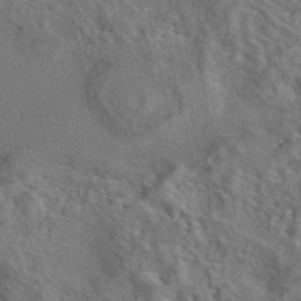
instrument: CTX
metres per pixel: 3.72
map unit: eAb
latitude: 42.2901
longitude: 109.1809
